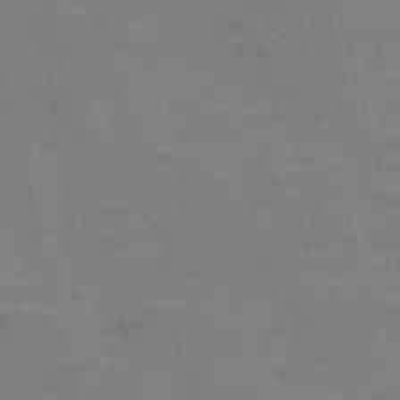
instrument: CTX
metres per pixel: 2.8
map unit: Nve
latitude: -57.5966
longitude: 65.4833
